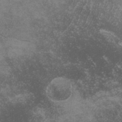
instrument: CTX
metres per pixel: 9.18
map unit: lHvf
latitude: -13.0487
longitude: -101.6694
